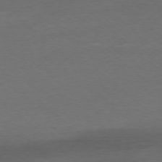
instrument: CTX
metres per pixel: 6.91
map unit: Ap
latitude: -77.8233
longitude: -69.7828
